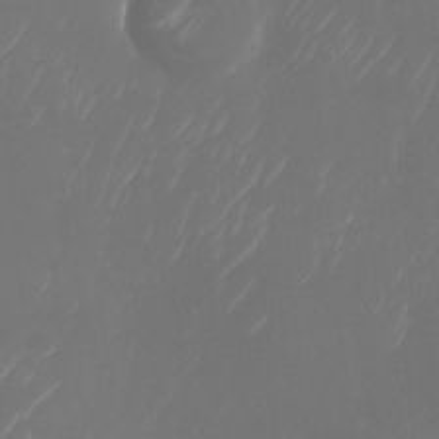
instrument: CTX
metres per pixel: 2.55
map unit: Nhu
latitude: -28.4440
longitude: -70.1389
